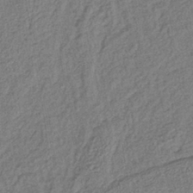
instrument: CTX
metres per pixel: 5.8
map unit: lHb
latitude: -38.5196
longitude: 62.5196
